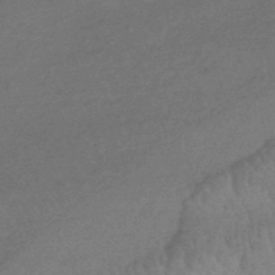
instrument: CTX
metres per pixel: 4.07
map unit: HNhu
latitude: -44.9353
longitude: 93.2376
